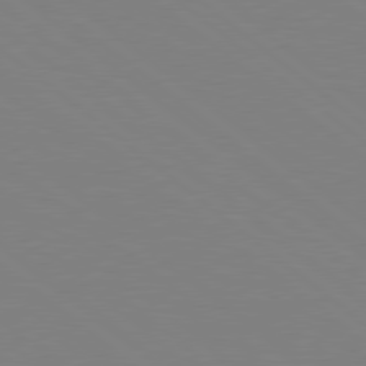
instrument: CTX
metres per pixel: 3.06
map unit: Hpe
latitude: 78.6491
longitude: -148.2145
